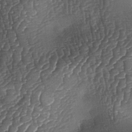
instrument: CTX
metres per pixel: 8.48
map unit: lAa
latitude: -5.4265
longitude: -127.5560
